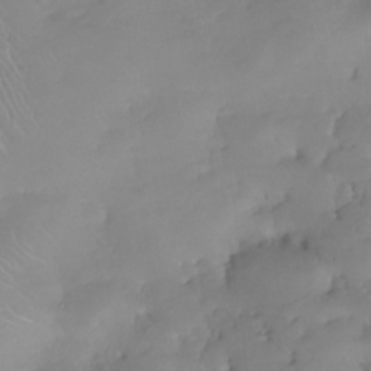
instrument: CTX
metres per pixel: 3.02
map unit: Nhe
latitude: -29.4266
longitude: -110.7246
